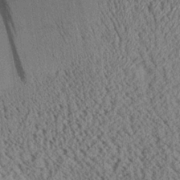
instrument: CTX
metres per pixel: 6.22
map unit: Aa
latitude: 25.8772
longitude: -134.5545
